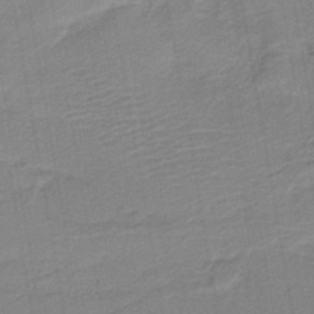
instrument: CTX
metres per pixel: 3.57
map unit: HNb
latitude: -42.1038
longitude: 51.5777
